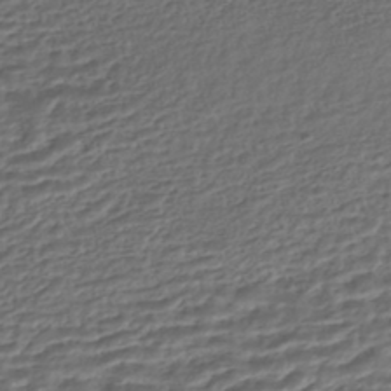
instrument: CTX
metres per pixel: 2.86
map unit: HNhu
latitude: -45.0864
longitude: 101.2753
